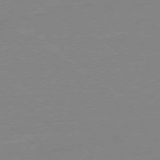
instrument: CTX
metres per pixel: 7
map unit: Ap
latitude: -78.5951
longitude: -98.0444
